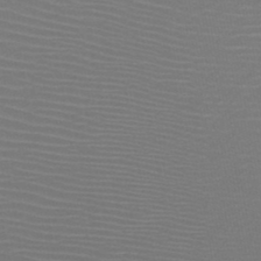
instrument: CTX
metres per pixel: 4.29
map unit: HNb
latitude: -47.6344
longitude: -43.6127
